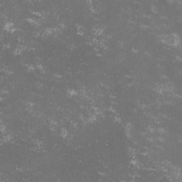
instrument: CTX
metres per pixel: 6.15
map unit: lHvf
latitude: -13.1053
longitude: -99.4615
